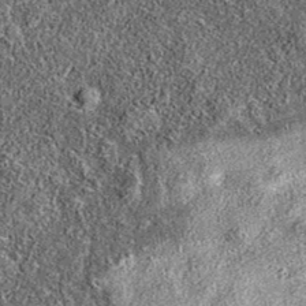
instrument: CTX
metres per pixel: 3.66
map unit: eAb
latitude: 36.8758
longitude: 106.6896
